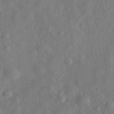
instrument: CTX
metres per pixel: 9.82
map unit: eHh
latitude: 32.4223
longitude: -75.5749
